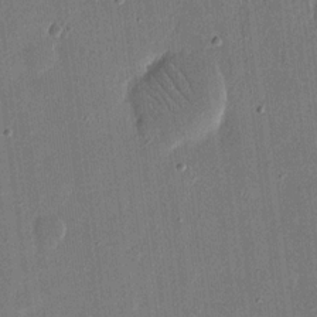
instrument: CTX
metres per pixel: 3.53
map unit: eHh
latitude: 15.6694
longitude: -70.4979
